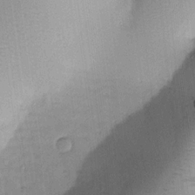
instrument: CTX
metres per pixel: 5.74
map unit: Htu
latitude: -0.0850
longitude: 172.7841
